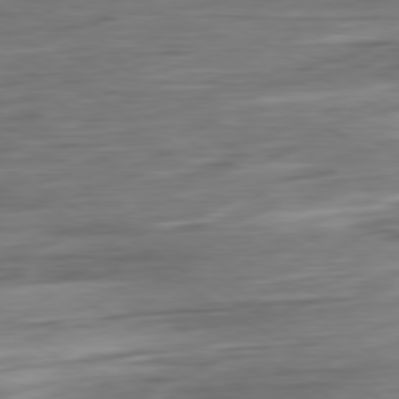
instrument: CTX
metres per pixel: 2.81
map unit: Ap
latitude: -80.7652
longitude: -68.7624
